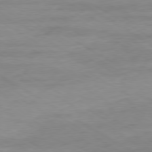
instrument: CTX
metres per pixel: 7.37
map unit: Ap
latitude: -80.1039
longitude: -103.3670
